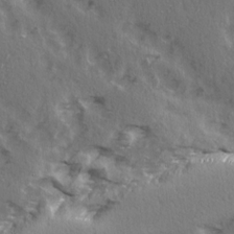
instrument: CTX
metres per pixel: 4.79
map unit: Ave
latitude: 15.0459
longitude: -104.9703
